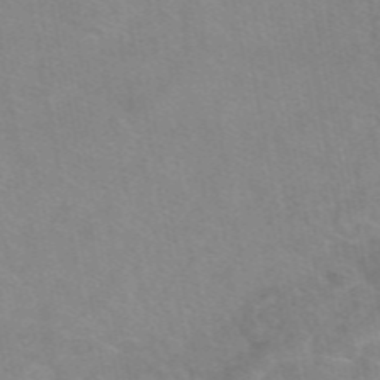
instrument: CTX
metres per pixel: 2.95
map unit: eAb
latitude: 48.5546
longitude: 120.7841
